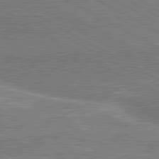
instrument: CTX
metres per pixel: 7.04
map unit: lApd
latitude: 80.8947
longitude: 142.5195
